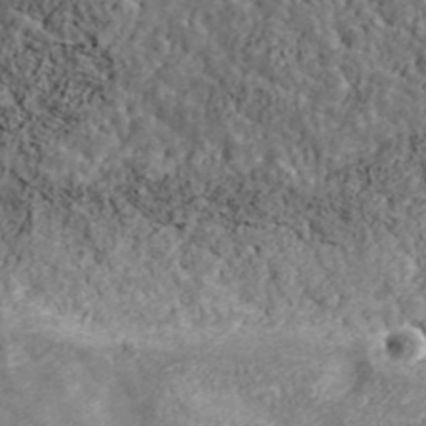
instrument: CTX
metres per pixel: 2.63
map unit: ANa
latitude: 40.4789
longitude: 20.8030
